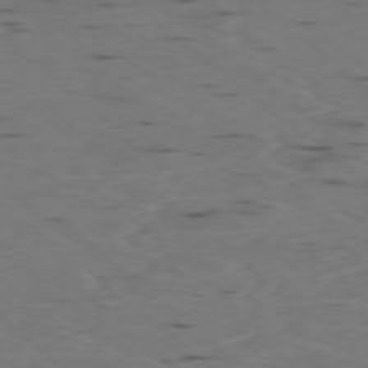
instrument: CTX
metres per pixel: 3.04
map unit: Ap
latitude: -78.3306
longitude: -74.1767
